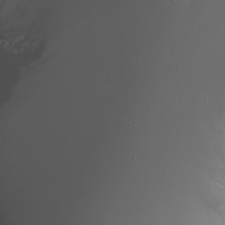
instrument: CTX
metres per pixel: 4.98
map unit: Nhu
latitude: -7.0675
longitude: -75.0836
